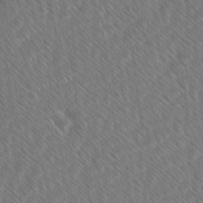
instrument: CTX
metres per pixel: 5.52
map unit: Ave
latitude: 8.1956
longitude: -106.5546
